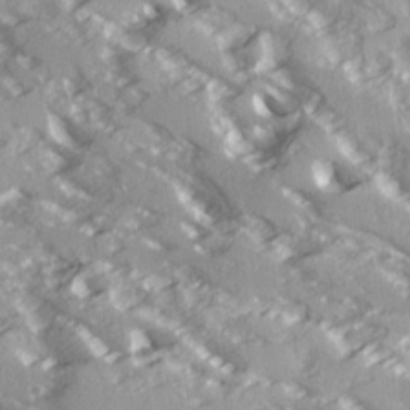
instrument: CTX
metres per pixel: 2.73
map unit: Ave
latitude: 16.1200
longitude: -130.2145
